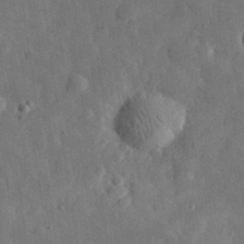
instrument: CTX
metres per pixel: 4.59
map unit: eHh
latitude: 30.1011
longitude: -77.5560
